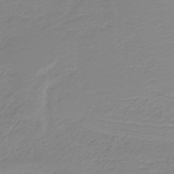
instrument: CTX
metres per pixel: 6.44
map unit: HNb
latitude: -38.2362
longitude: 54.4629
